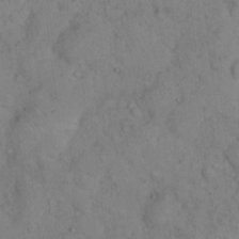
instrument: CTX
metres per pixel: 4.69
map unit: eHh
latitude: 16.6491
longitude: -63.5749
